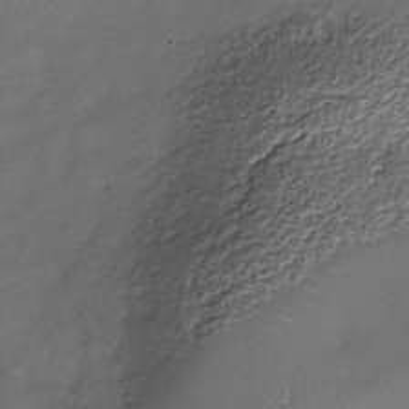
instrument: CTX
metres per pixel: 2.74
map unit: Nhe
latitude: -36.8030
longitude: -87.0647
